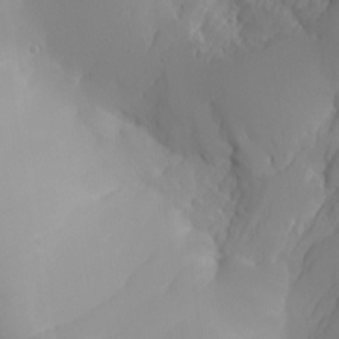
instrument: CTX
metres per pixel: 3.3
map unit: Aa
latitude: 25.0269
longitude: -127.2726
